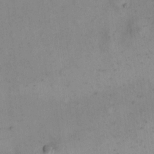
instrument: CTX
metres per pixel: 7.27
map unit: eHh
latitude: 15.0837
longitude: -67.8205
